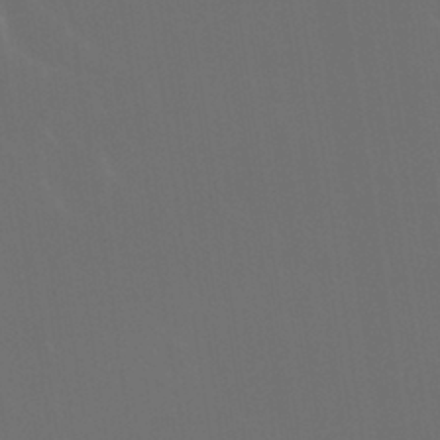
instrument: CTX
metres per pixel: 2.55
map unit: Nhu
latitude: 30.4790
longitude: -58.0633
